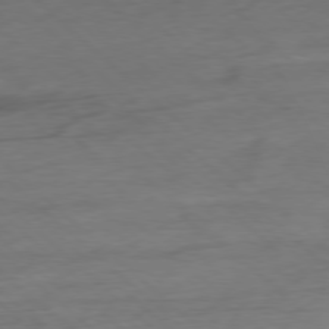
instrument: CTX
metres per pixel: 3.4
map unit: Ap
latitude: -78.7274
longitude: -71.4048
